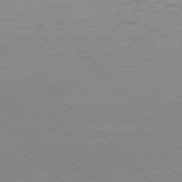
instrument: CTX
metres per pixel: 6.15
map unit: Ap
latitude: -76.5574
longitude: -85.5371
